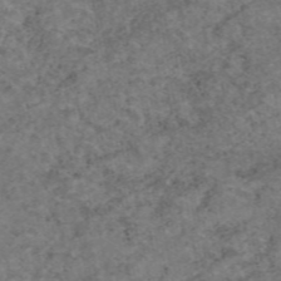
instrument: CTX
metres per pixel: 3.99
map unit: eAb
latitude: 47.9339
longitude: 113.2943
